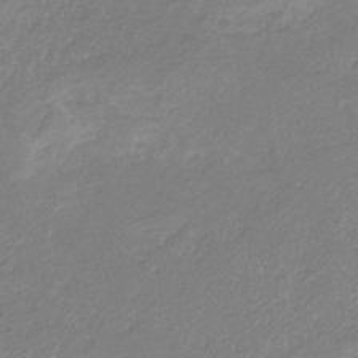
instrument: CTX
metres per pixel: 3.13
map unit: eHb
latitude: -30.9541
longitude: 66.9353
